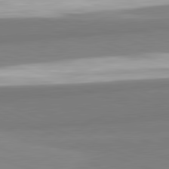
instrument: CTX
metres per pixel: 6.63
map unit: lApd
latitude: 82.2144
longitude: 173.0486
